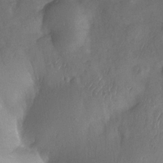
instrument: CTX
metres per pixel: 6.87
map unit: Nhe
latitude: -34.2550
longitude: -143.3104
